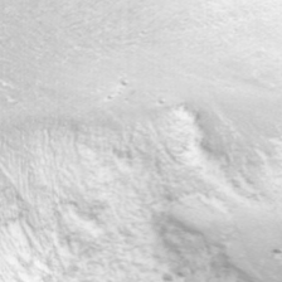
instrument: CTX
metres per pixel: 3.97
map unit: Nhu
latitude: -8.2739
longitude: -73.6316
